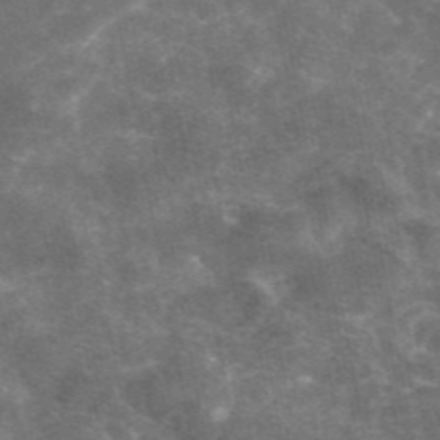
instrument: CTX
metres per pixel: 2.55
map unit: eAb
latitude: 46.1389
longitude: 119.6533
